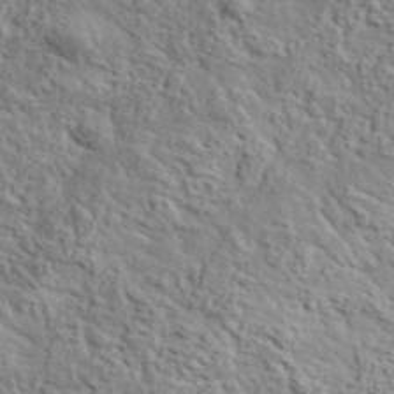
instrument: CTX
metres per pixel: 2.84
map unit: lHvf
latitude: 37.6316
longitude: -90.4412
